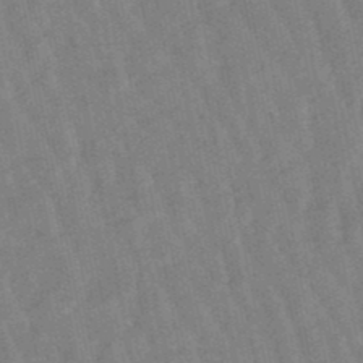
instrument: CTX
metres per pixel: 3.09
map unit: lHb
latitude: -48.6519
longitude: 77.9745
